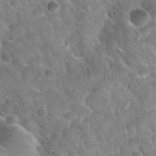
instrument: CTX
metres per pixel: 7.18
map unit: Nhu
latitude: 32.0633
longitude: -51.2914
